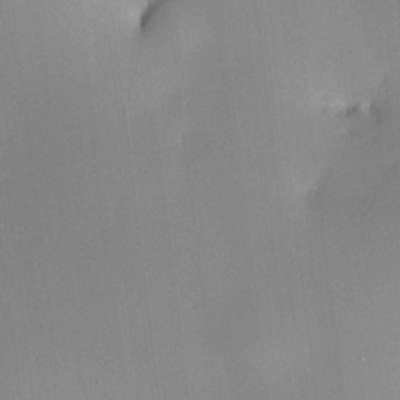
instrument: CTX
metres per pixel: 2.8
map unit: HNhu
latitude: 6.1767
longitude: 8.6329
